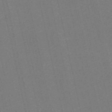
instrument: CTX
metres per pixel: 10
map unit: HNb
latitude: -55.9556
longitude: -42.2145
